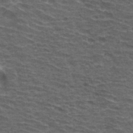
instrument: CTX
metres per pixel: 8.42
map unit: Hto
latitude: 34.5734
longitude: -40.3845
